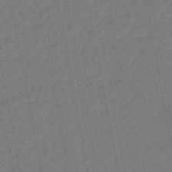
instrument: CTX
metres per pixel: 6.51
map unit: eHb
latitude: -46.3495
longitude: 85.6910
